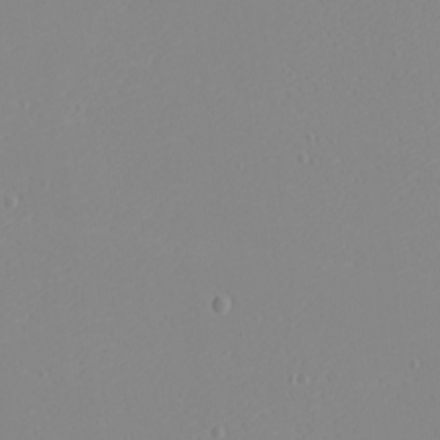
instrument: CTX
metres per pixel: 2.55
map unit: eHh
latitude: -5.6344
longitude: -85.6127
